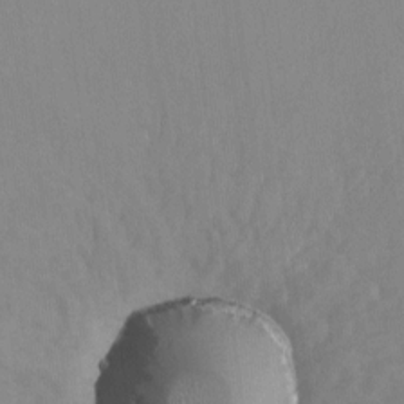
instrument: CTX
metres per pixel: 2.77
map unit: HNhu
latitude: -2.1605
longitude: -7.0647
